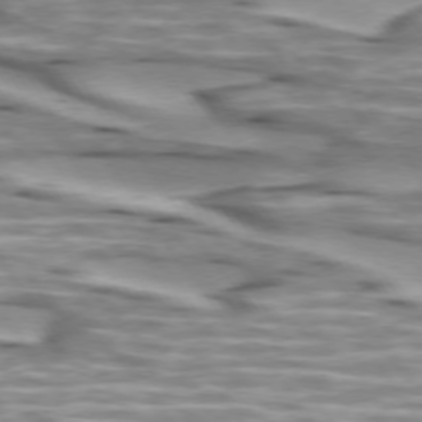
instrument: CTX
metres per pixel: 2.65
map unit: lApd
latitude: 74.1578
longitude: -57.8772
